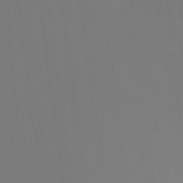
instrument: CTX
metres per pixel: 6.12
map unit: Htu
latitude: -14.5385
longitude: -48.4979
